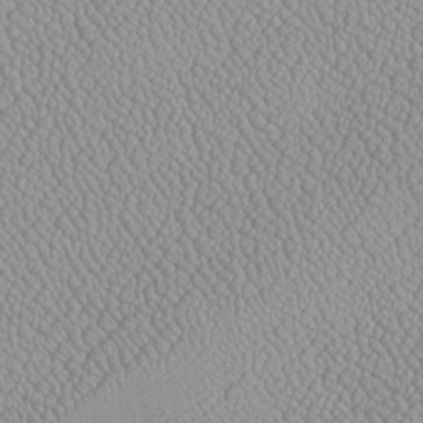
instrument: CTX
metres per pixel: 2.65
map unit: Htu
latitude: -6.7085
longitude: 156.1795
